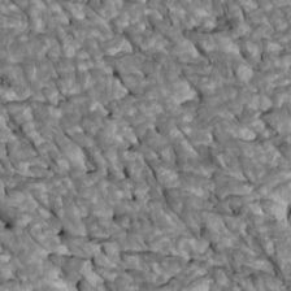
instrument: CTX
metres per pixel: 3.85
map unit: Htu
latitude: 1.4426
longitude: 145.0487
